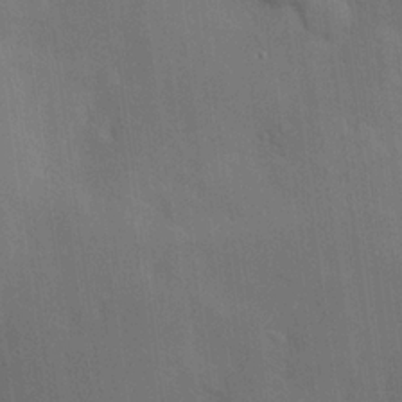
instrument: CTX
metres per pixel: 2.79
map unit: Hve
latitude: 19.5938
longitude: 151.0109
